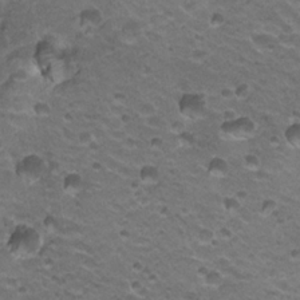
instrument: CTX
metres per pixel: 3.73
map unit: Hto
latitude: 21.2915
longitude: -32.4412
